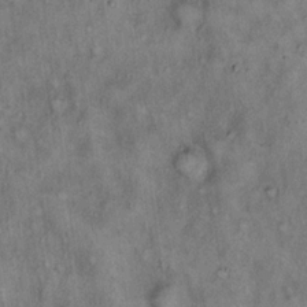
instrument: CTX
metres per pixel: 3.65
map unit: Hto
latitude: 18.0633
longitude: -61.6316
